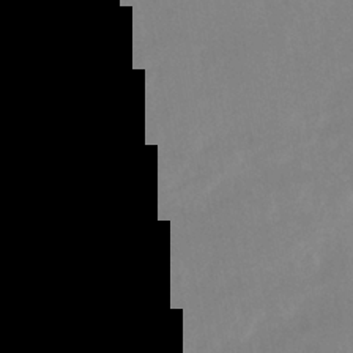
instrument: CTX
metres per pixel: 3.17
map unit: Nhu
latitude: -25.8422
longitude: -70.2522
